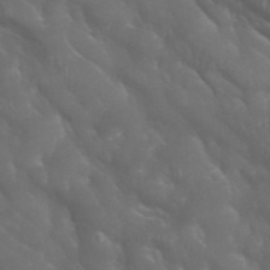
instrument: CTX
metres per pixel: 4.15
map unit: Nhu
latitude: 28.6868
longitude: -66.3845
